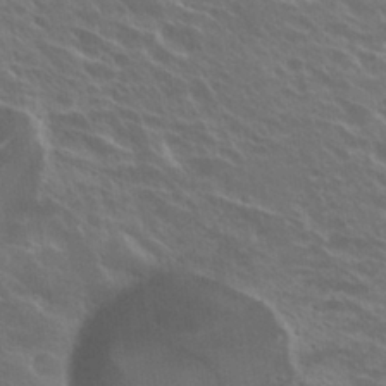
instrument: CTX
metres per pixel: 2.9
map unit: Hto
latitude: 27.8395
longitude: -41.4615
